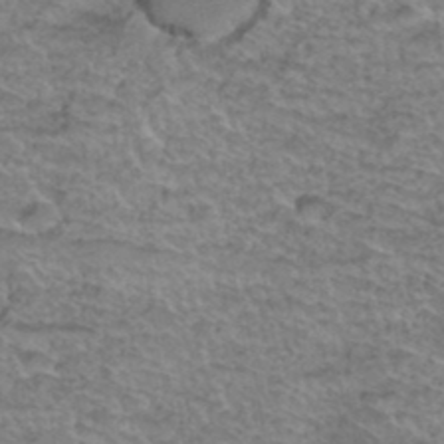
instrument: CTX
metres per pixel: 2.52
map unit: Hto
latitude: 38.3467
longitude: -45.1781
